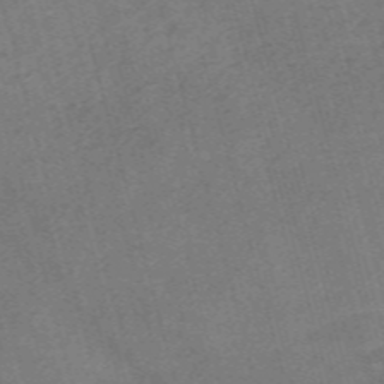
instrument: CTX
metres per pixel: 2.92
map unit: Nve
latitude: -59.1053
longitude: 64.9542
